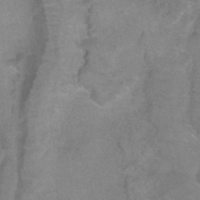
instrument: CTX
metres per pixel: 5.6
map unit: Ht
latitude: 0.4034
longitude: -33.2726
